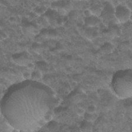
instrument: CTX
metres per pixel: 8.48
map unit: Nhu
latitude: 26.9892
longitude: -53.7828
